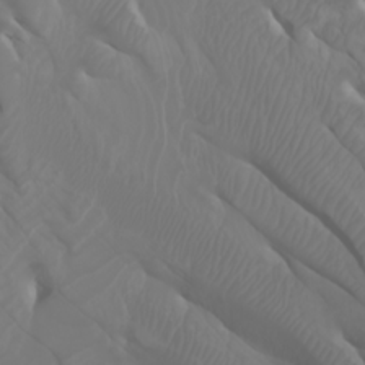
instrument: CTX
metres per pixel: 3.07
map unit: Htu
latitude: -0.8408
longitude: -76.2144
